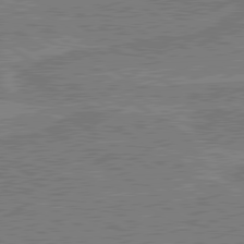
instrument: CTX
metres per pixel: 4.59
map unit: lApd
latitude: 79.8395
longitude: 169.6155
